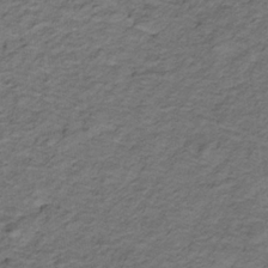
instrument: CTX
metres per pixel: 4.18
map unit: lHb
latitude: -32.0472
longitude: 65.4455
